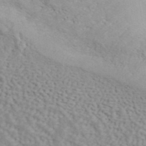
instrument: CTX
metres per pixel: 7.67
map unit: ANa
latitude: 43.1781
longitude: 53.8233
